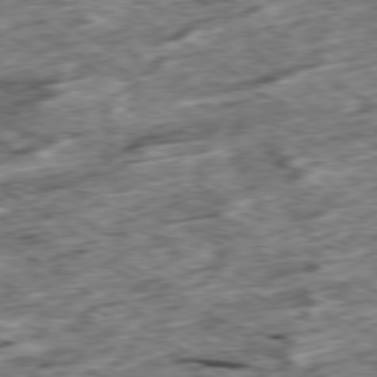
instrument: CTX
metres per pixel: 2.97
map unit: Ap
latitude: -79.6721
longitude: -84.6680
